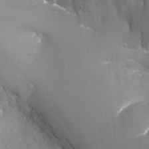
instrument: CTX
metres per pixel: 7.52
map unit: Nhu
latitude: -13.1998
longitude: -65.4049
